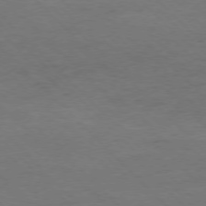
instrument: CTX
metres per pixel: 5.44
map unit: Hpe
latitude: -77.4832
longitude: 14.9353
